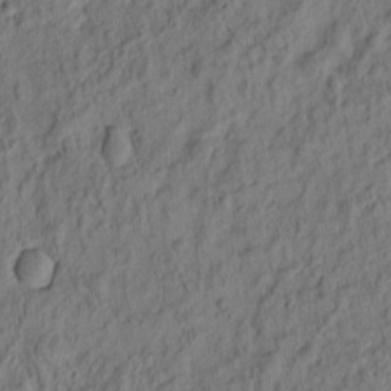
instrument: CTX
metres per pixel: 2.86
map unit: eHh
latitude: -2.5384
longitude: 17.5777
